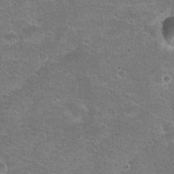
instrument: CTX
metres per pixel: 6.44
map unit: Hto
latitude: 23.0458
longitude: -49.5749
